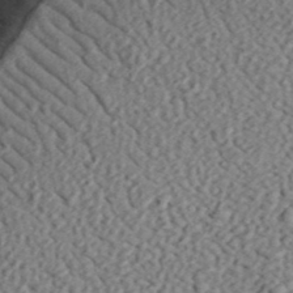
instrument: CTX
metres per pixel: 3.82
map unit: eHh
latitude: 37.2915
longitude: -79.3104
